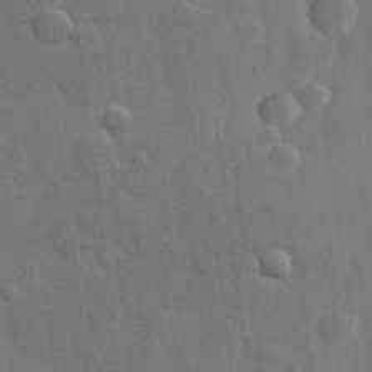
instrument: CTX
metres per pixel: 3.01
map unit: Hve
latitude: 25.4237
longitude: 149.8423
